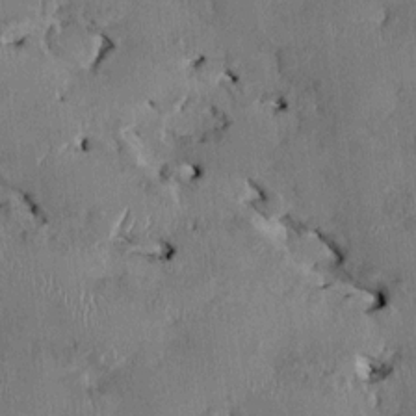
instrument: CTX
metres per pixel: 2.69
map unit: HNhu
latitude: 1.3292
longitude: -5.5938
